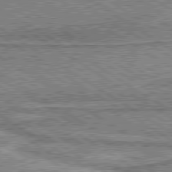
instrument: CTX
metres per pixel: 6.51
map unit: lApd
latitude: 80.0255
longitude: 172.7085
